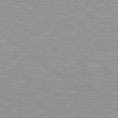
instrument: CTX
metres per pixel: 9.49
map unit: Hpe
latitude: 79.1781
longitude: -153.9339
